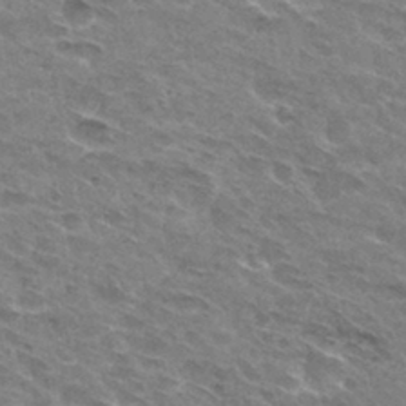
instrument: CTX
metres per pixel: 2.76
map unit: Hto
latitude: 31.9151
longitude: -44.8947
